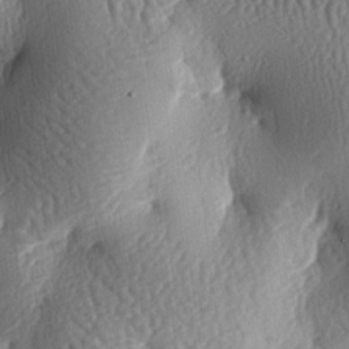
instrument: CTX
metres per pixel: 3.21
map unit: lAa
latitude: -7.0864
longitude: -126.9892
